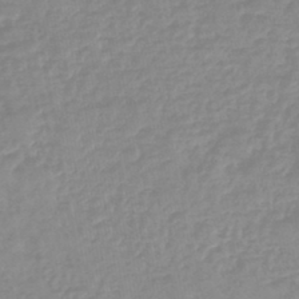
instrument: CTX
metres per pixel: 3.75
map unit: lHb
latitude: -44.7652
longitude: 72.4062
